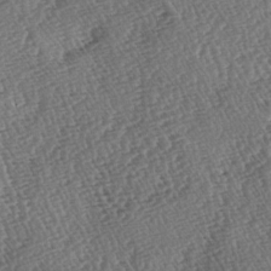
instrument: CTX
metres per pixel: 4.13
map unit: lAa
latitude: -3.5588
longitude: -122.6679
